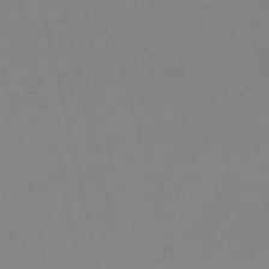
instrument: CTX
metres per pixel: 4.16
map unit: HNb
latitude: -55.4266
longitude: -41.7827
